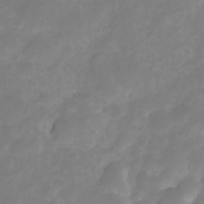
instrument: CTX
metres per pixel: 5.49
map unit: Nve
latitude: -26.2172
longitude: 105.6155
